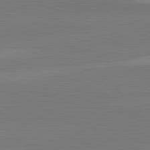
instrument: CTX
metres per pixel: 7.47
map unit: lApd
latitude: 83.5560
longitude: -133.6505
